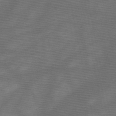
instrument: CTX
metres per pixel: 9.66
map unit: HNb
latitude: -48.0472
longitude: -40.9513
